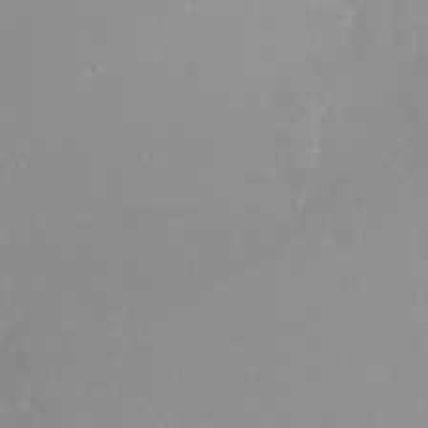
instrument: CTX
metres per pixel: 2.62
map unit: Ht
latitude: -13.1620
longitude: -43.5560
